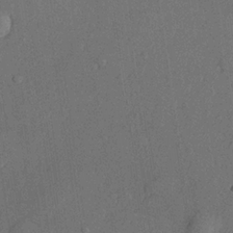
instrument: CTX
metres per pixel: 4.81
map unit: lHvf
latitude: 22.0444
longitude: 144.5952
